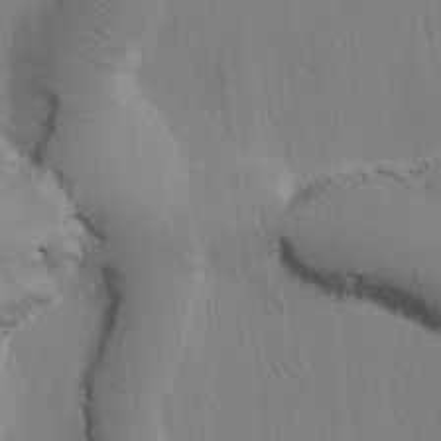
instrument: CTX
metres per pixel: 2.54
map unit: Htu
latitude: -0.6708
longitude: 172.2361
